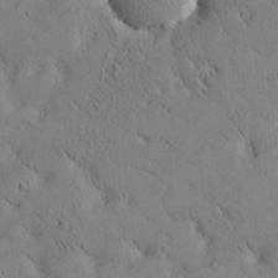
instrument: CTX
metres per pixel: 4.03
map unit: Htu
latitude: -1.5777
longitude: 175.3698
